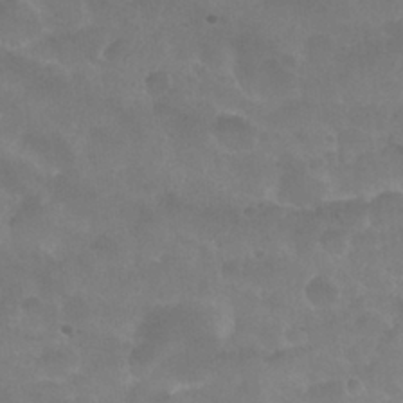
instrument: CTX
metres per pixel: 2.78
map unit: Nhu
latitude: 27.4804
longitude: -54.1767
